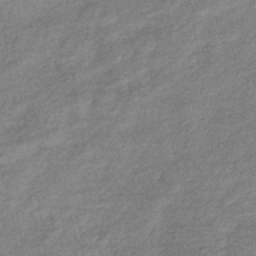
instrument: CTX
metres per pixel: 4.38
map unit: eHb
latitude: -38.7841
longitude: 80.3118
